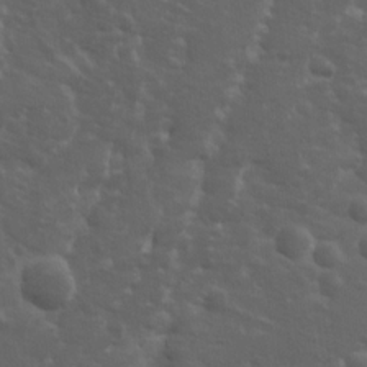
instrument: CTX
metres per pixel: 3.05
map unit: Ave
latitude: 11.8017
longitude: -104.2334
